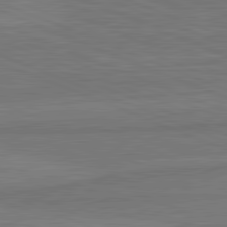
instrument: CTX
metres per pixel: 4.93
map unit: lApd
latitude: 81.8394
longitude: -171.7638
